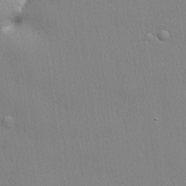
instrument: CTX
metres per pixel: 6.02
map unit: lHvf
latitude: 21.1592
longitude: 141.3698
